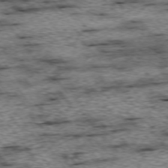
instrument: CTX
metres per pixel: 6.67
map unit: Ap
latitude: -74.8408
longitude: -87.7449
